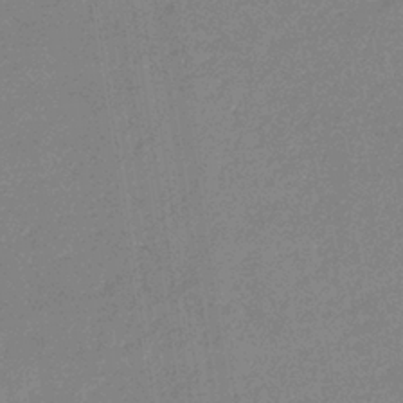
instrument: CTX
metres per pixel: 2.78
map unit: eHb
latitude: -36.3684
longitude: 76.9542
